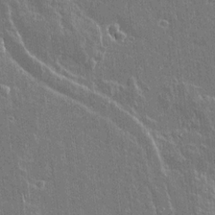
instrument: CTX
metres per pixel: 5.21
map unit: lAvf
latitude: 14.6869
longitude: -128.0633
